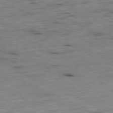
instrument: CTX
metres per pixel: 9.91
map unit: Ap
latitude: -81.1998
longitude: -71.4048
